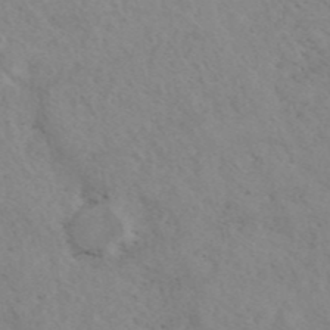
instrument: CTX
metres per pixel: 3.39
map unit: ANa
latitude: 43.3293
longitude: 26.9163
